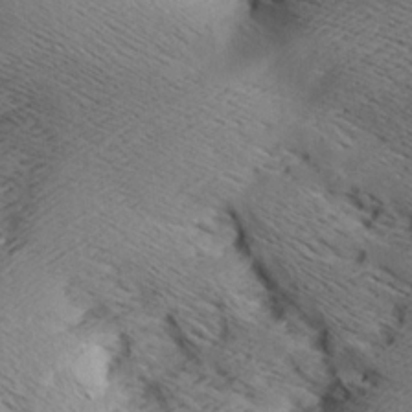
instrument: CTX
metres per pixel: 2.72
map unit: Aa
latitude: 7.7450
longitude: -140.9135
